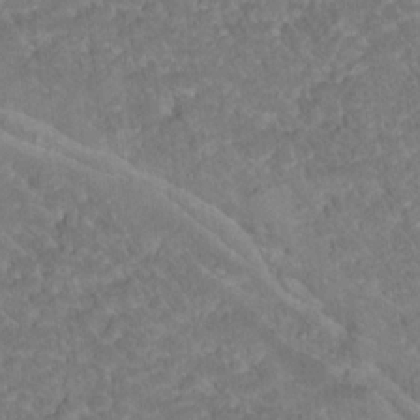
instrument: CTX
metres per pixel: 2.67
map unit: Hto
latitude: 18.9513
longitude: -35.6505
